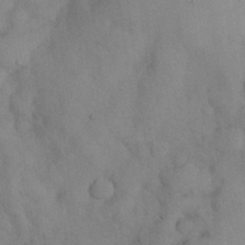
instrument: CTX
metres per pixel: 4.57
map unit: Nhu
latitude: 27.7639
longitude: -70.9891
